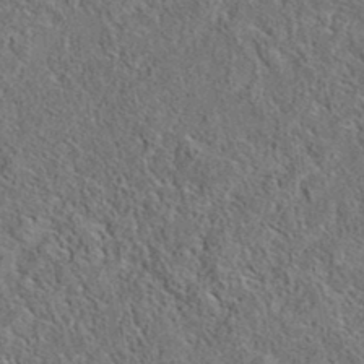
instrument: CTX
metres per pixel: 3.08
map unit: eAb
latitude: 36.1011
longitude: 113.2376
